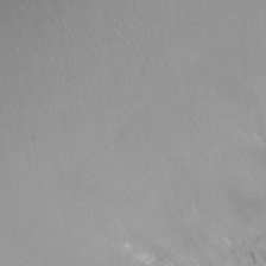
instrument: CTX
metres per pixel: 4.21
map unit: Ht
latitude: -13.1242
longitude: -43.8961
